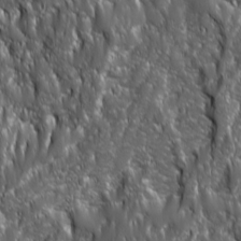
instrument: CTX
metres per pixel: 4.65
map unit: Ave
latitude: 15.8773
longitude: -133.4804
